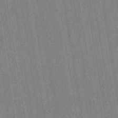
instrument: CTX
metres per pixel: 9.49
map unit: eHh
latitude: -39.7856
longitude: -26.4790
